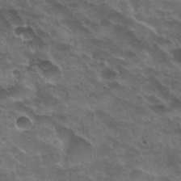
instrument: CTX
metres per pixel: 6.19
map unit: Nhu
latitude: 31.0837
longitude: -54.5546
